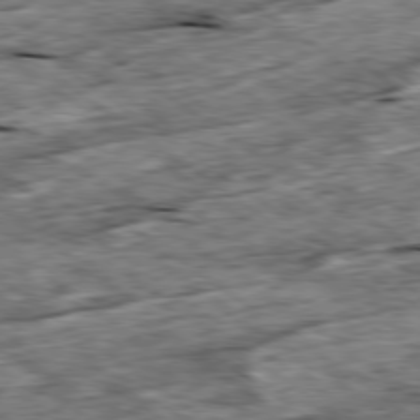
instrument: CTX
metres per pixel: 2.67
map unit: Ap
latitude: -79.5588
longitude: -86.1955
